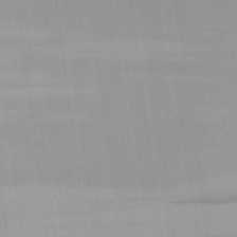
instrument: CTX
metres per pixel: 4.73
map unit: Aa
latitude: 26.7057
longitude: -131.9906
